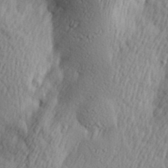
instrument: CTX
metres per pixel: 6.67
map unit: Hve
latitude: 23.5749
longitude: -97.4426
